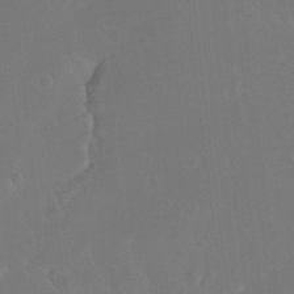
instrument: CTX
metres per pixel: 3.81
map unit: Ht
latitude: -15.1809
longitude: -54.0633
